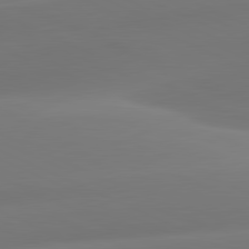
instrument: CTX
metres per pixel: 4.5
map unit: lApd
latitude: 81.4237
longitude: -160.2900
